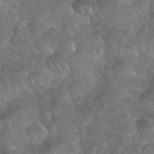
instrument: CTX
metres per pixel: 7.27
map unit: eHh
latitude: 39.6694
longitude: -58.4034
